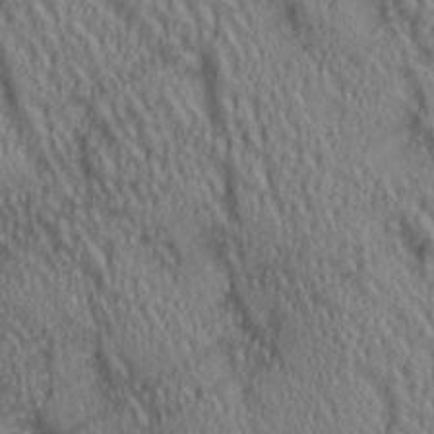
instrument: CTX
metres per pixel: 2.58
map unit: lAa
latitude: 5.4048
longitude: -117.2915
